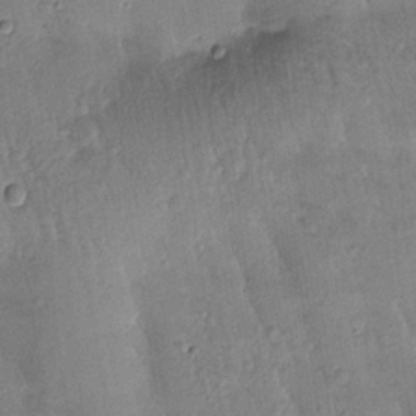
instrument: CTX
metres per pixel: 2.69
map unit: Htu
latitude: 0.0444
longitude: 172.8786
